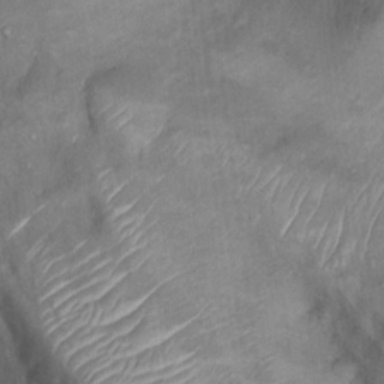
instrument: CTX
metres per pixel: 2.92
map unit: Ht
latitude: 13.6127
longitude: -40.3656
